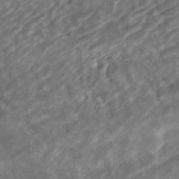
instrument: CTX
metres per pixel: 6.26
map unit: ANa
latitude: -41.5021
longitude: 108.7463
